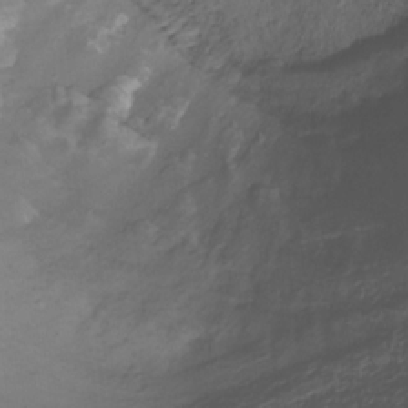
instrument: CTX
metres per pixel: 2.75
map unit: HNhu
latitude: -26.9352
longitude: 74.8219
